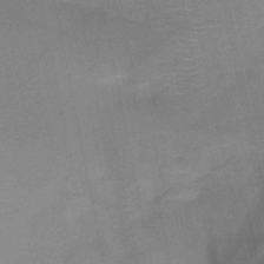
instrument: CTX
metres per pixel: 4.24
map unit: HNb
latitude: -49.9556
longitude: -42.5168
